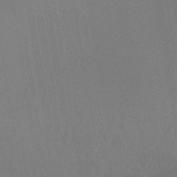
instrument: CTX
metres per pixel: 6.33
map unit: HNhu
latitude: -42.6707
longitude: 94.3873
